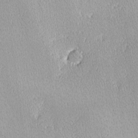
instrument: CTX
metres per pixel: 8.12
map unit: lHvf
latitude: -14.0094
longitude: -104.3468
